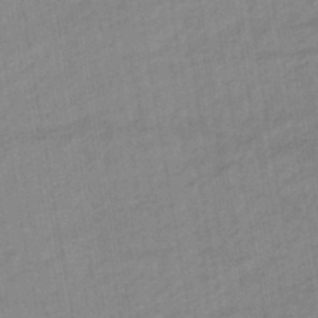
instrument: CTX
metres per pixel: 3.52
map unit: lHb
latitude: -43.1998
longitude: 72.7463
